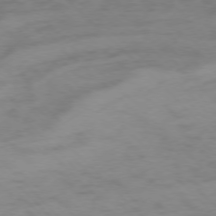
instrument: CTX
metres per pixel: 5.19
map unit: Ap
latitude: -76.6896
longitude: -76.9702
